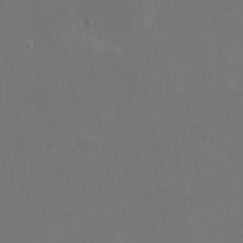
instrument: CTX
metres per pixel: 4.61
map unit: eHh
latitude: 19.6127
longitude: -66.5923
